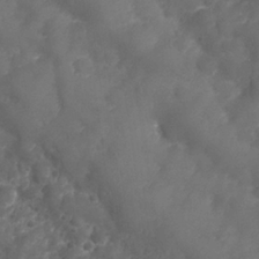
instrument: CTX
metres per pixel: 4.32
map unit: Nhu
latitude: 25.5182
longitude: -63.2348
